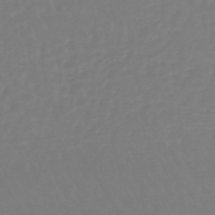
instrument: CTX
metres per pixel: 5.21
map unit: lHb
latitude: -46.2739
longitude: 63.7099
